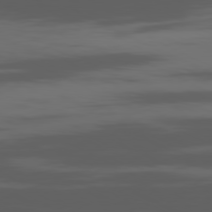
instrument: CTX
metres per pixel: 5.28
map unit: Ap
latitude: -80.9731
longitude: -62.2712
